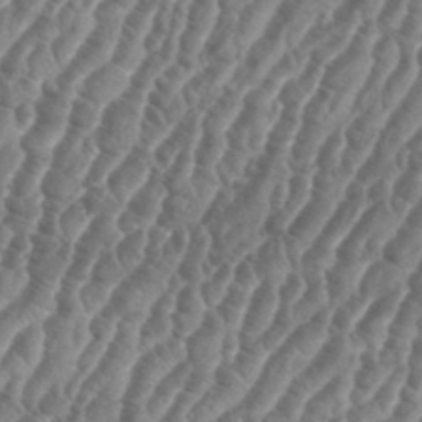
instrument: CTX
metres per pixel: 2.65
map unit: eHh
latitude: 36.8758
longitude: -136.3279
